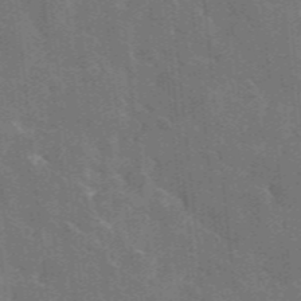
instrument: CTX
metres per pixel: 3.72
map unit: lHvf
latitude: 35.7449
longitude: -90.7624
